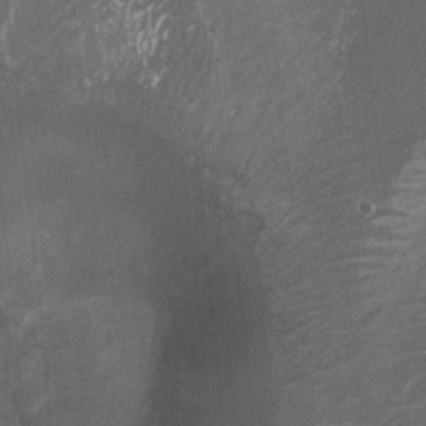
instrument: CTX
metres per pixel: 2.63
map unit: Ht
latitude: 2.3467
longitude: -19.5182
